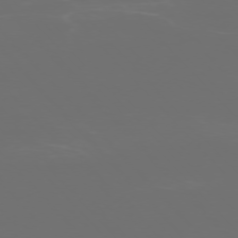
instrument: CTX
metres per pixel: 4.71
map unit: Ap
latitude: -75.7667
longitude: -75.7261
